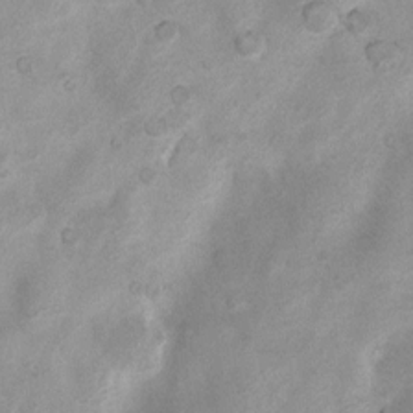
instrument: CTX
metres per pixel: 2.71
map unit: Nhu
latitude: 7.7072
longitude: -22.9325
